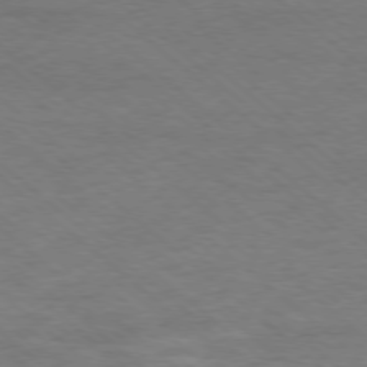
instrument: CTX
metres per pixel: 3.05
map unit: Ap
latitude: -78.3873
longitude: -93.4237
